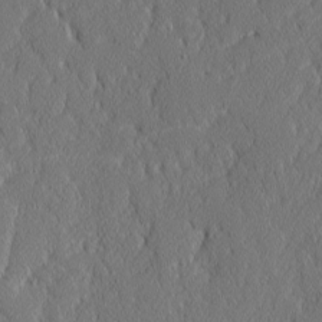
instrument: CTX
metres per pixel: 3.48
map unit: lAvf
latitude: -8.5007
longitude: -112.2522
